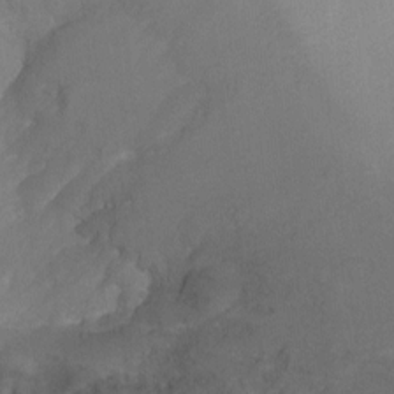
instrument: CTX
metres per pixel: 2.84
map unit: Ht
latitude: -7.9745
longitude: -35.3670
